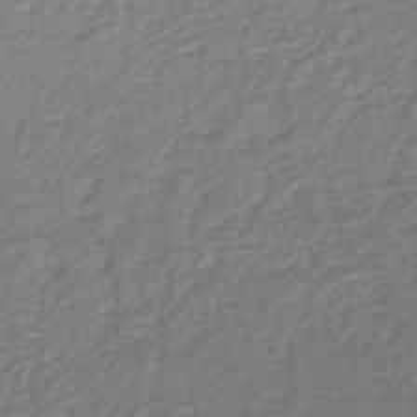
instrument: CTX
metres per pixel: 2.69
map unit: lHb
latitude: -43.6532
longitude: 70.1039
